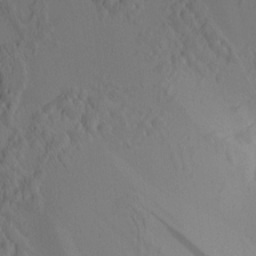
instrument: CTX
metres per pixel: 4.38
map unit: eHh
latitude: -0.8219
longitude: 15.3510
